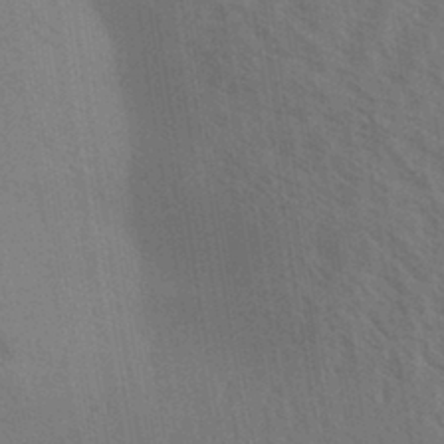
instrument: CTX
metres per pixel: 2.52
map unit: Aa
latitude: 31.4049
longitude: -139.1781
